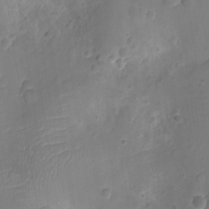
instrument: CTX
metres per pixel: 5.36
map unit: Ht
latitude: -10.2173
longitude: -21.9528
